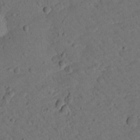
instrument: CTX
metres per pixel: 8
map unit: lHvf
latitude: 14.4034
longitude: 178.3873
